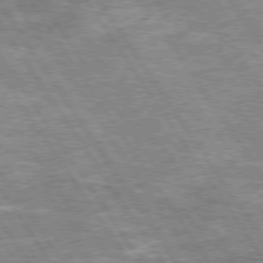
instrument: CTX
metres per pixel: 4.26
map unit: Hpe
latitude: 74.4412
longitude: -150.4412
